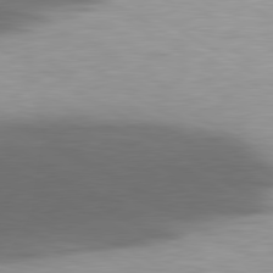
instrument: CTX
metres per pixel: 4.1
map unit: lApd
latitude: 80.0822
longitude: 156.5007
